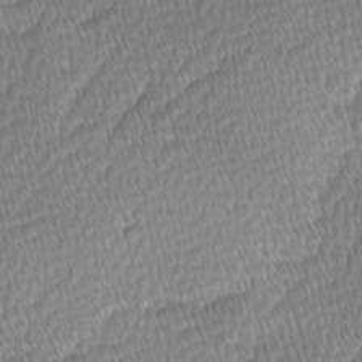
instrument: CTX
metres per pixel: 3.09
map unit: Ave
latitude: -0.9353
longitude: -114.5545
